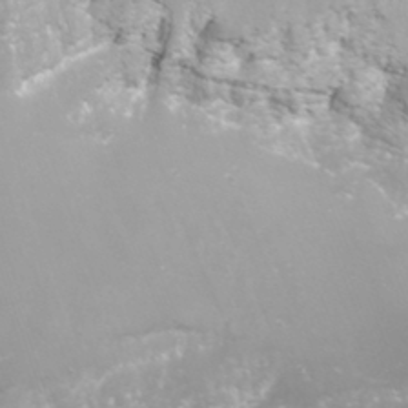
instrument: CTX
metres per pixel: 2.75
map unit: Nhu
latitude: -7.7477
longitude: -77.1214
